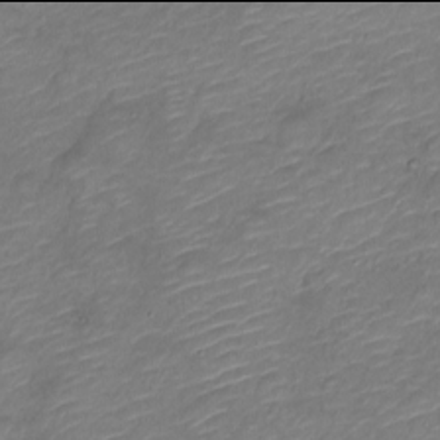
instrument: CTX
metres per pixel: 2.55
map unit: Nve
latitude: -18.0094
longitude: 107.2754
